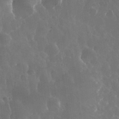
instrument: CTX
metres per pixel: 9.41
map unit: eHh
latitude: 33.9150
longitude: -57.9906
